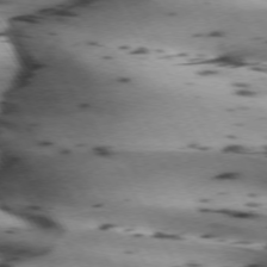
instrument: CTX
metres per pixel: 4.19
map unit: lApd
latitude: 72.4223
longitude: -52.3279
